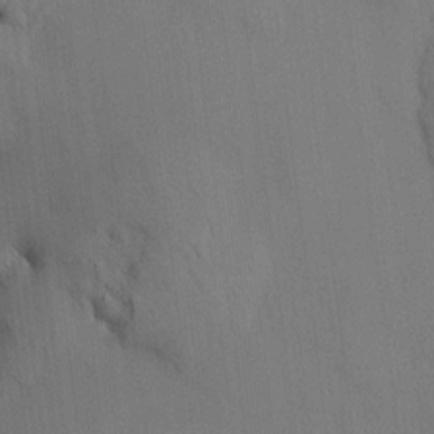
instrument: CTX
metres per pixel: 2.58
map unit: HNhu
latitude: 13.7261
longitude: 12.0472
